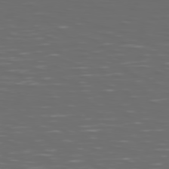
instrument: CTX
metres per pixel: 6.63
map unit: Hpe
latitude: 74.5546
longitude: -125.9339
